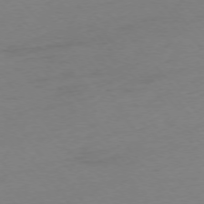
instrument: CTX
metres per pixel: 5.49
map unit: Ap
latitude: -76.0661
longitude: -72.3846
